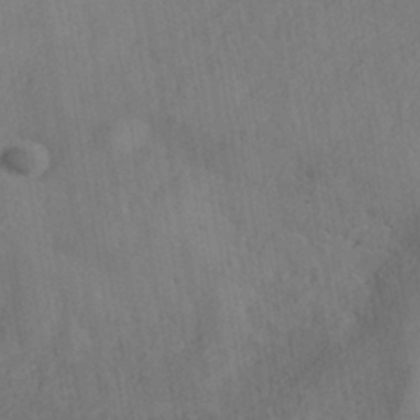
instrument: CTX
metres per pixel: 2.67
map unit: HNhu
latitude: -39.6911
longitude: 107.1054
